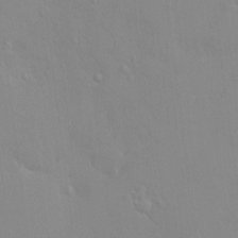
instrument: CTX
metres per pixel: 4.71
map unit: HNhu
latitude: 6.0822
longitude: 2.0472
